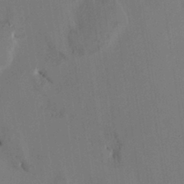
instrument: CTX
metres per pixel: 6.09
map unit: HNhu
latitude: 8.3278
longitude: -0.9136
